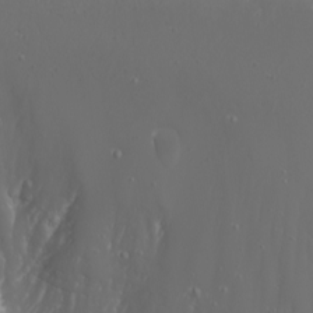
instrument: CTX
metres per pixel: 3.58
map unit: Nhu
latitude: -5.7288
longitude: -88.3846
